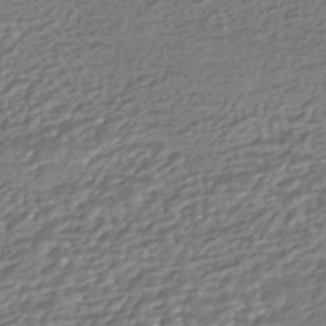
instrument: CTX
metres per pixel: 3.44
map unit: HNhu
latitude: -44.6141
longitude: 95.7855
